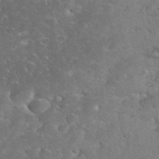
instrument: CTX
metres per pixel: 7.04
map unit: eHh
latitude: 35.7071
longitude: -64.7813
